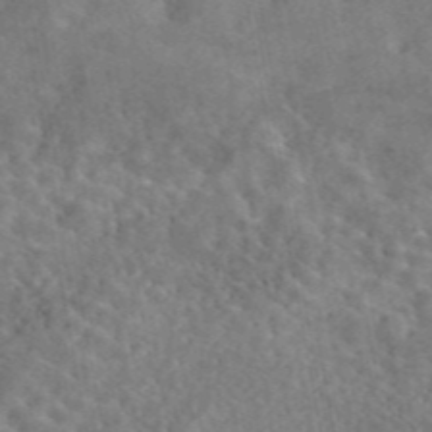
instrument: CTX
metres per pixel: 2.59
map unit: eAb
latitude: 44.8947
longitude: 124.0661
